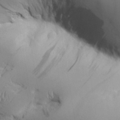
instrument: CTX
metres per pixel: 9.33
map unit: Aa
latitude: 24.5356
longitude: -133.0458
